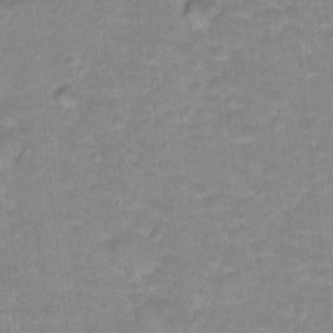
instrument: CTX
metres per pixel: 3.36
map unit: Hto
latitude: 17.2537
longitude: -35.0458
